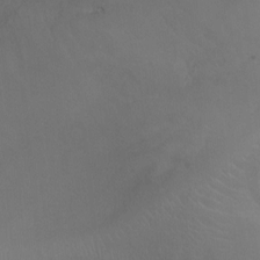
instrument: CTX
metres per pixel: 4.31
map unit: Ht
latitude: -5.7666
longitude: -28.6112
